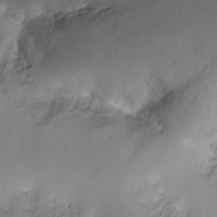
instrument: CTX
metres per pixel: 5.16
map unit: Nhu
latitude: -12.5763
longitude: -67.0269
